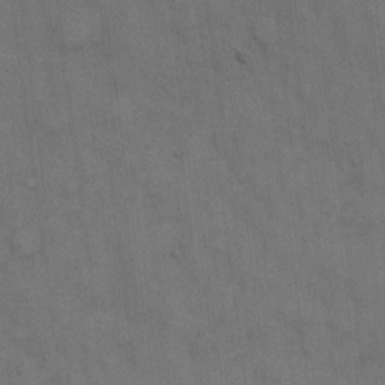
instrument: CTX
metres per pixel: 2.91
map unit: Hto
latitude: 15.4049
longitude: -61.4615
